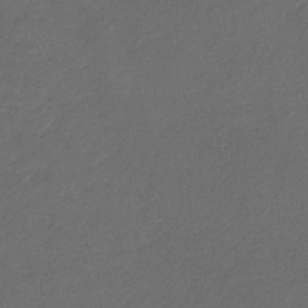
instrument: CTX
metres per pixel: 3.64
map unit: eHb
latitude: -32.7086
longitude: 71.3888
